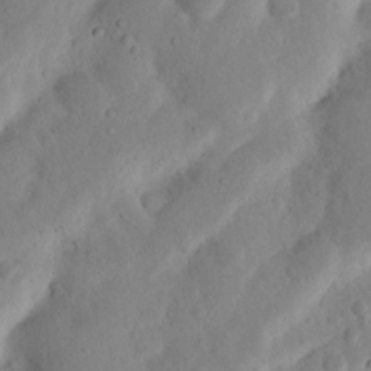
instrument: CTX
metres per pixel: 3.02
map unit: Nhu
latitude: 17.1592
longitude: -75.5182
